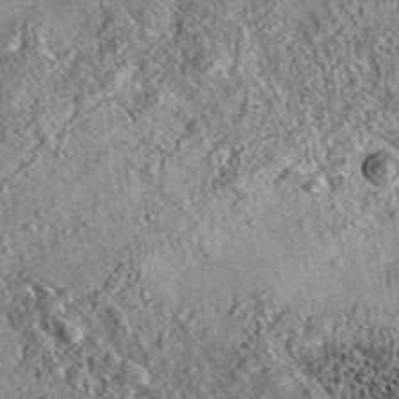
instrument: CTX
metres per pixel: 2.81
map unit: eAb
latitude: 36.2144
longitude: 109.7289
